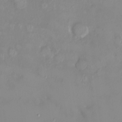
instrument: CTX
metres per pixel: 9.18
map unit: HNhu
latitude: 3.7449
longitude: 7.5966
